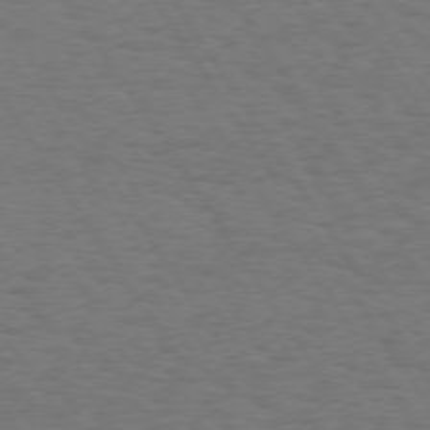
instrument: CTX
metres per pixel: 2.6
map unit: Hpe
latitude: 73.5938
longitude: -123.9339
